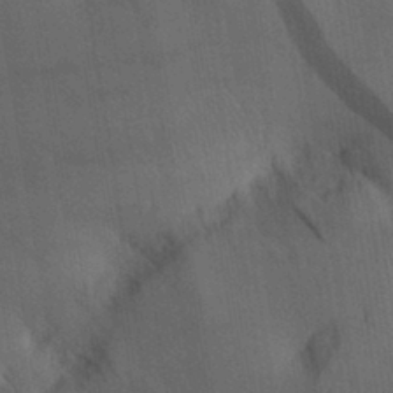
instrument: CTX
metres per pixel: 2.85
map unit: Aa
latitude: 30.3090
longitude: -143.1781
